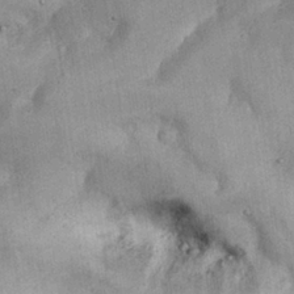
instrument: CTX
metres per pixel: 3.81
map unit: Nhu
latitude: 27.0081
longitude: -68.0444
